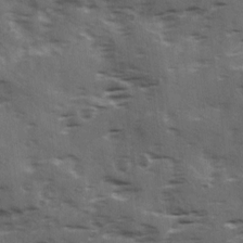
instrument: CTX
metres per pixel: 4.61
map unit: Ave
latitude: 18.8002
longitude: -130.9514
